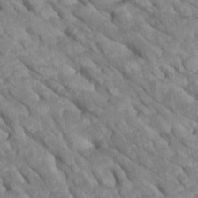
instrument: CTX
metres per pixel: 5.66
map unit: Htu
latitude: 1.6505
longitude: 145.1809
